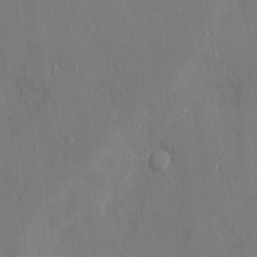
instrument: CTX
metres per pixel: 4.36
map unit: Ht
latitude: -4.2550
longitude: -14.0255
